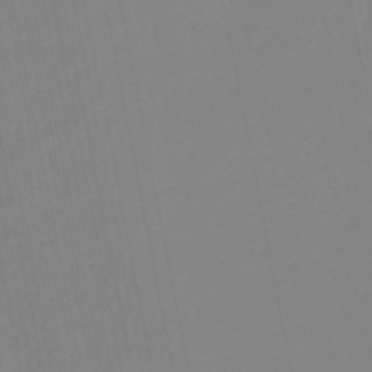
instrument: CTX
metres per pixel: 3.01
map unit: eHb
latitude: -48.5007
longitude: 85.4076
